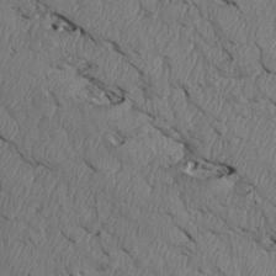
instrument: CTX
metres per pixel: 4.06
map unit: Htu
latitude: 4.1956
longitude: 152.4251
